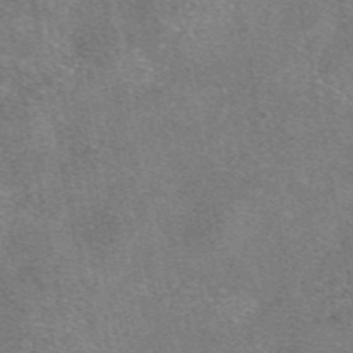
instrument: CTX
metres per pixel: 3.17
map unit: eAb
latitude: 47.5371
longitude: 103.0109
